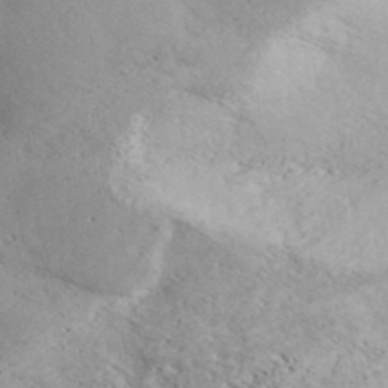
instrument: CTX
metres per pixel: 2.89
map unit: ANa
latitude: 41.9150
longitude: 52.5573
